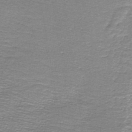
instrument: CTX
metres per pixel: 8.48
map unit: lHb
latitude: -44.1228
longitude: 56.7274
